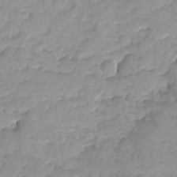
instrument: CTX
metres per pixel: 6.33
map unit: Ave
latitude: -8.3117
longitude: -117.0647
